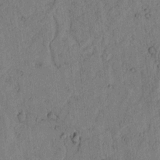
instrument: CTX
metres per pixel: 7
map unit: lAvf
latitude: 5.2159
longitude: 158.5573
